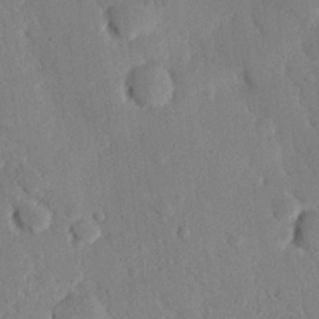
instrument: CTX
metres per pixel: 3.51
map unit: eHh
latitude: 26.1767
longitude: -80.4412
